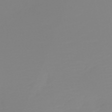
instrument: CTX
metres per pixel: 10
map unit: HNb
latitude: -45.2754
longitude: 55.5588
